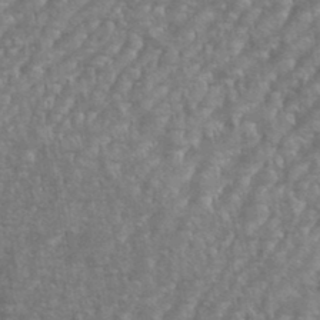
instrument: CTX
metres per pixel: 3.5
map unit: eHh
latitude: 35.9339
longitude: -133.7828
